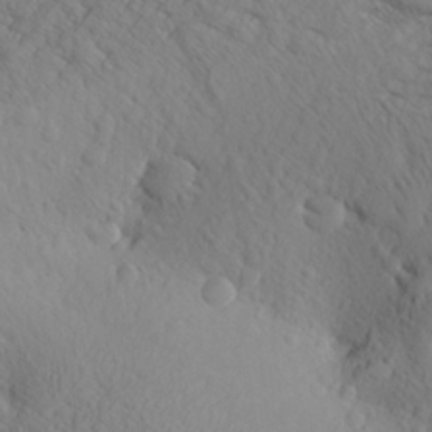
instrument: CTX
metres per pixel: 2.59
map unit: Aa
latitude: 26.6869
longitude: -144.4601
